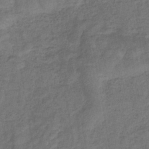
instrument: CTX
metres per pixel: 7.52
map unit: eHb
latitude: -33.4266
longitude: 74.1795
